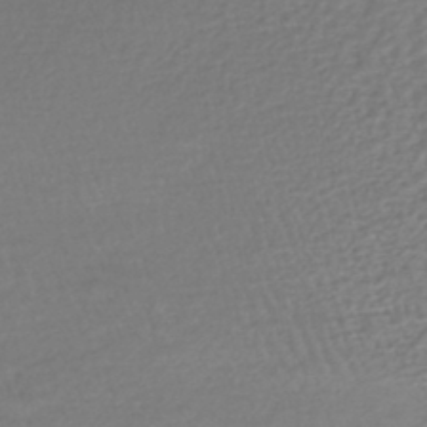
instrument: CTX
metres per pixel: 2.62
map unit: HNhu
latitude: -45.1998
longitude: 98.0472
